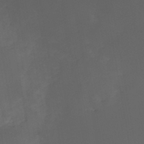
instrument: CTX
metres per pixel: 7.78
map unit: HNb
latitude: -44.3117
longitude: -43.8583
